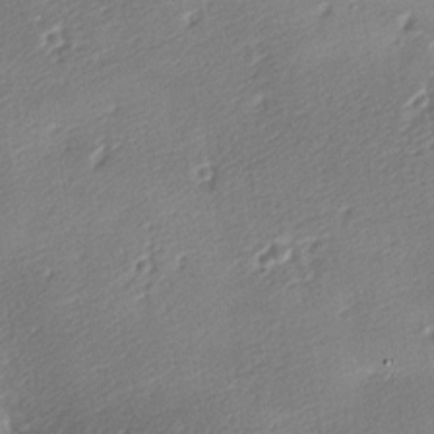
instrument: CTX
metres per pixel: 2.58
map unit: lAa
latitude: -9.1620
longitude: -127.7072
